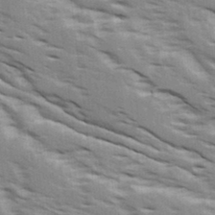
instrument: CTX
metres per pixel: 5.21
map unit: Ave
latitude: 16.4034
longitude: -129.8583
